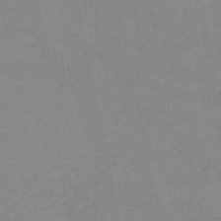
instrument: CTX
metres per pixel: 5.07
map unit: lHb
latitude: -46.6896
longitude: 61.1620
